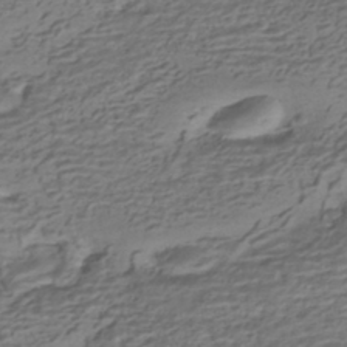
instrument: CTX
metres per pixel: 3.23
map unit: HNhu
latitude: -42.3117
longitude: 101.1998
